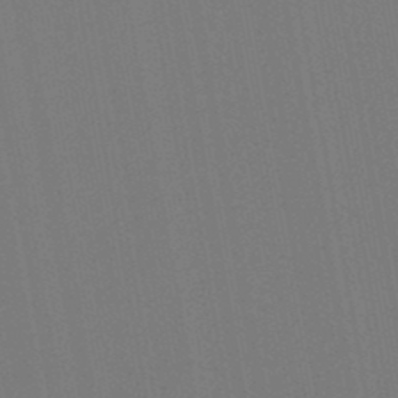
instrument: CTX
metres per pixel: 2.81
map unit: lHb
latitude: -46.9164
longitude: 73.2565
